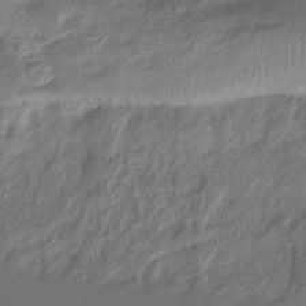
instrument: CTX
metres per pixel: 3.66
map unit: Ht
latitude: -10.1417
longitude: -39.8394
